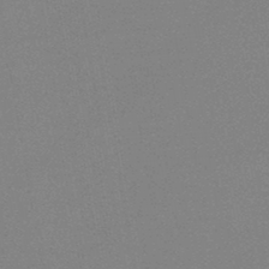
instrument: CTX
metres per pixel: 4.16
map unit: HNb
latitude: -45.1053
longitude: -40.4034
